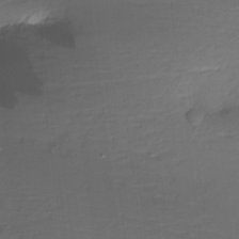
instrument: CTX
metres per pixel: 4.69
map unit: Hto
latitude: -13.6722
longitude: -43.6316
